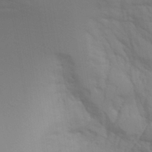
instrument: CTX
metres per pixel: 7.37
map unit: Aa
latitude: 25.6882
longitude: -131.3671
